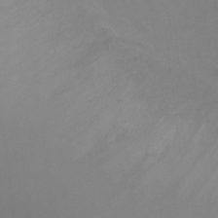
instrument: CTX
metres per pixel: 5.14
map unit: Ht
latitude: 1.3670
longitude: -20.8569
